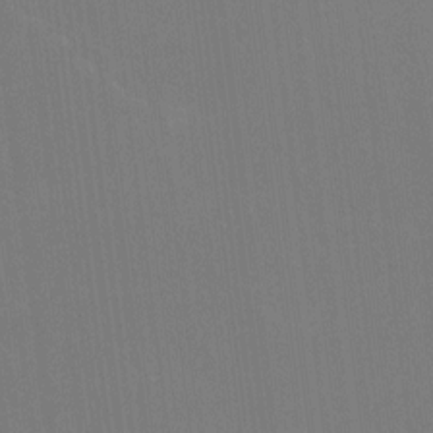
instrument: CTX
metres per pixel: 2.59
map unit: Ht
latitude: -8.1984
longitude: -38.8380
